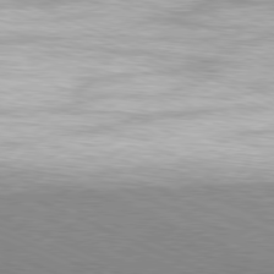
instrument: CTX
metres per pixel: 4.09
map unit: Hpe
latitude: -81.4833
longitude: 16.4062
